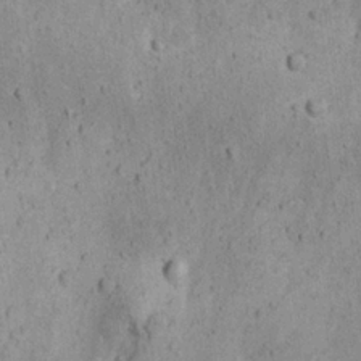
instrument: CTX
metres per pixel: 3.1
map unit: Nhu
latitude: 22.1767
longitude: -71.5371
